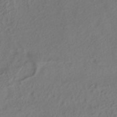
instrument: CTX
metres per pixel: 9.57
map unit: ANa
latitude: -38.2740
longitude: 94.7085
